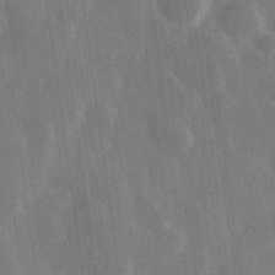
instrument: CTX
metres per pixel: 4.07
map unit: Hve
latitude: 28.7813
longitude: 147.4076
